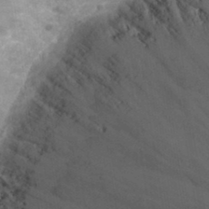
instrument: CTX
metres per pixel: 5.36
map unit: Hto
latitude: 33.1025
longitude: -42.6868
